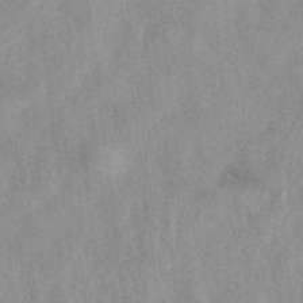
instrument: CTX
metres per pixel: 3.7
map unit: eAb
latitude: 40.5167
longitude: 109.9745
